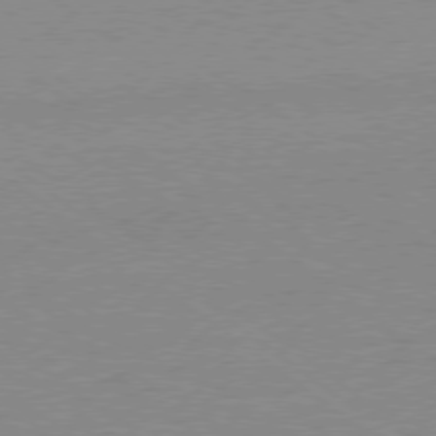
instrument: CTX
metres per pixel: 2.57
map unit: Hpe
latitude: -79.1431
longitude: 8.2550
